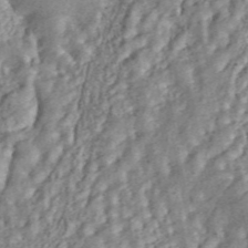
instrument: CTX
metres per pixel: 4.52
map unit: ANa
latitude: 45.0836
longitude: 20.6707
